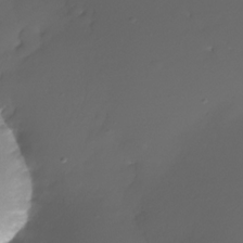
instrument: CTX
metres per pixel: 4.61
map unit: Nhe
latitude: -33.5210
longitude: -117.0081
